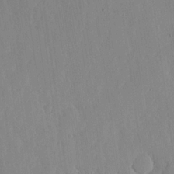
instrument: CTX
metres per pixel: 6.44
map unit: lHvf
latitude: 17.4237
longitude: -114.6490
